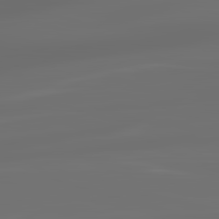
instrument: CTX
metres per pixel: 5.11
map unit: lApd
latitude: 83.5371
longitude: -128.9136
